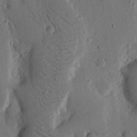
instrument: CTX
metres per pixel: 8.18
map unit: Nhu
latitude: 14.6869
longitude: -79.1403
